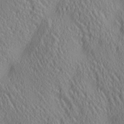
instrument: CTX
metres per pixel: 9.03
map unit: lAa
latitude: 5.1781
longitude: -117.1592
